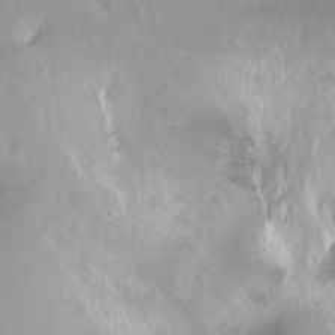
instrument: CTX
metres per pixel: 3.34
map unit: Ht
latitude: -14.5574
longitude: -40.9324
